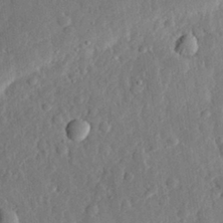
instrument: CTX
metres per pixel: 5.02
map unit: eHh
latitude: 28.8002
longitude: -79.8584
